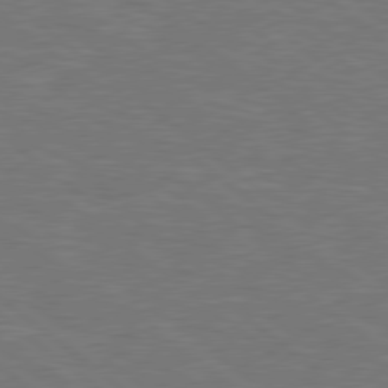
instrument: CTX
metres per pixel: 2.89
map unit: Hpe
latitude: 78.6302
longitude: -153.4805
